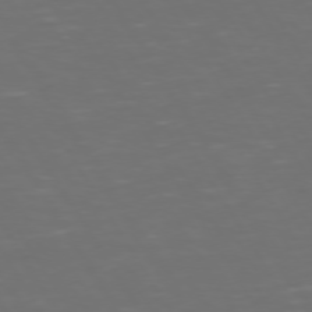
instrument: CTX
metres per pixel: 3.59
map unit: Hpe
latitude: 72.4790
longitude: -126.9892
